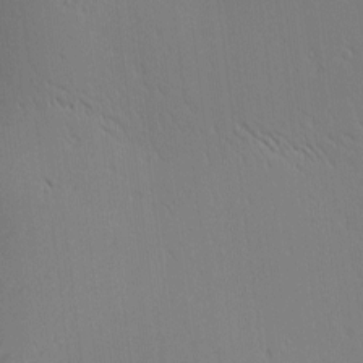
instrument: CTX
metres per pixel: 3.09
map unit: lAa
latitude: 2.0822
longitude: -115.5938
